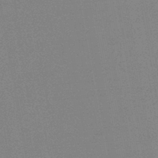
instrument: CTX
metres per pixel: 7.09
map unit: HNb
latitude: -45.0675
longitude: -40.0444
